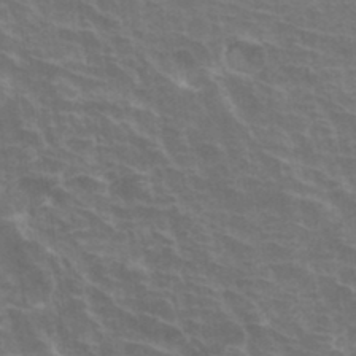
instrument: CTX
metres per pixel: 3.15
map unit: Hto
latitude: 33.5938
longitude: -44.2711
